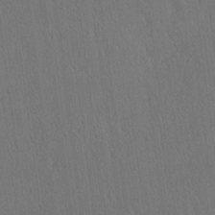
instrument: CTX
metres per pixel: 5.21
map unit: Ave
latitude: 21.2726
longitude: -136.7247
